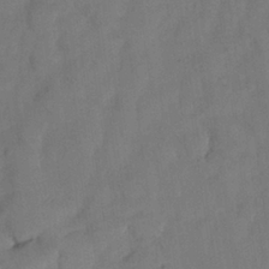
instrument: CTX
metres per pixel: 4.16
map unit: Nhu
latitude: 27.0459
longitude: -72.8380
